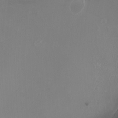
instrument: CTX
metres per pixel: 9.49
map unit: Nhu
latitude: -1.3321
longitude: -78.1767
